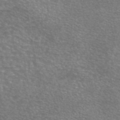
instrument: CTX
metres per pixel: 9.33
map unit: eAb
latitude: 45.3481
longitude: 106.6519
